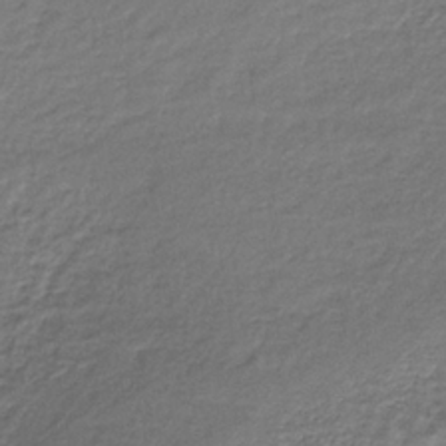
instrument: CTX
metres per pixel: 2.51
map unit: lHb
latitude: -35.6155
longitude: 62.3117
